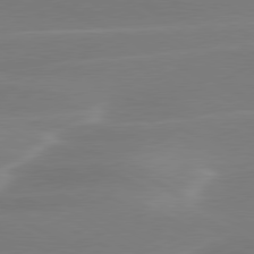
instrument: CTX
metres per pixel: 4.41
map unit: lApd
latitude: 79.6316
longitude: -115.8394
